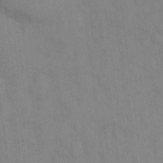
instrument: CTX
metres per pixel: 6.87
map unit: eHh
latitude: 13.0837
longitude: -62.4223
